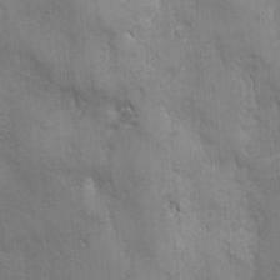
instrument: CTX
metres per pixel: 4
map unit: Ave
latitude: -6.9919
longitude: -120.5357
